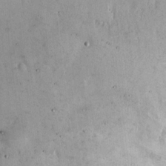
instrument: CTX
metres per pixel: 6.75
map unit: Hto
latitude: 16.1389
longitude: -59.7072
